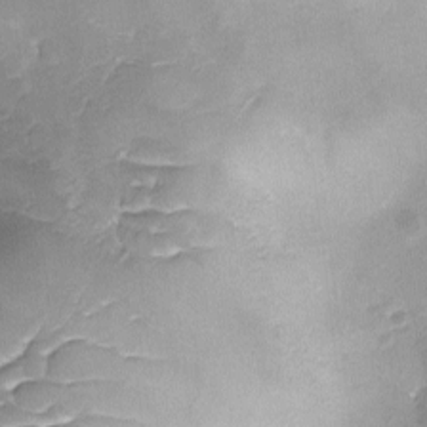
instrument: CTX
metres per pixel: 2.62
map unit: Ave
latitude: -9.1053
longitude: -122.5546
